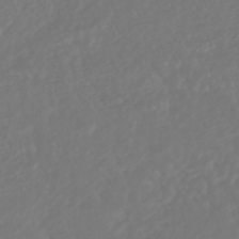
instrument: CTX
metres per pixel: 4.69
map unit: HNhu
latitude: -46.2361
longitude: 104.1417
